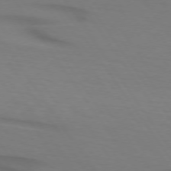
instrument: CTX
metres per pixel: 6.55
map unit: lApd
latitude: 73.7828
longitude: -75.9906
